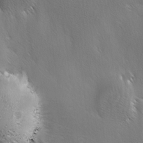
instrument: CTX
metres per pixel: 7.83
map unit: Ave
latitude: -0.5763
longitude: -112.7435
